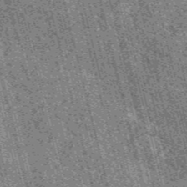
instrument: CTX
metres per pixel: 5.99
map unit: HNb
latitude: -56.0661
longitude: -43.4238
